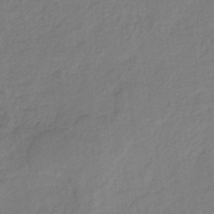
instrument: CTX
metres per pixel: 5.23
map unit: eHb
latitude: -30.5573
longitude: 62.6707
